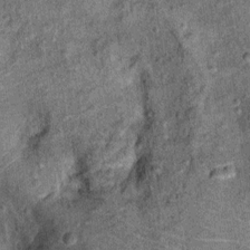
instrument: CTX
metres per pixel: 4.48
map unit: Ht
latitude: 11.7450
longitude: -39.0836
